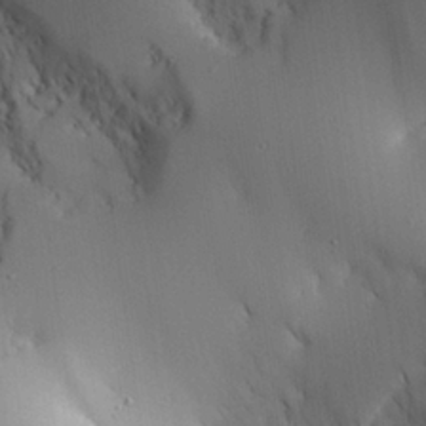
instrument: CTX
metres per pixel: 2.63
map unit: Aa
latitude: 25.5182
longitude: -127.4427
